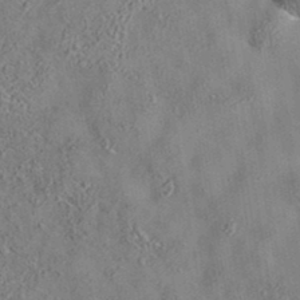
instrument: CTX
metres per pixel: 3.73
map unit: eAb
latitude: 35.3481
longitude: 108.1984
